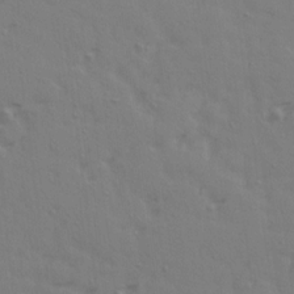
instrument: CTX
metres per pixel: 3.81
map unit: Ave
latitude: 14.8569
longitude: -105.7450
